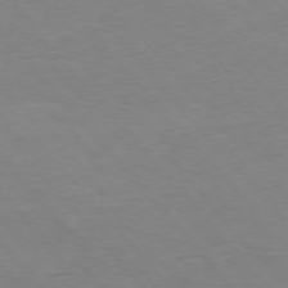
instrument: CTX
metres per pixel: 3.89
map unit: Ap
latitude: -76.5196
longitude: -88.4790
